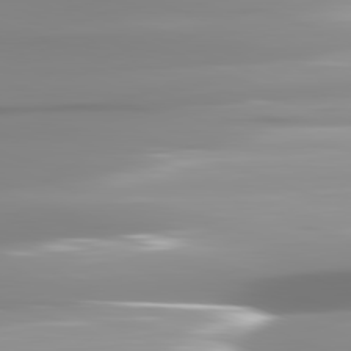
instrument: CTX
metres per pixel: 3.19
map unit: lApd
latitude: 81.8772
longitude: -139.2726
